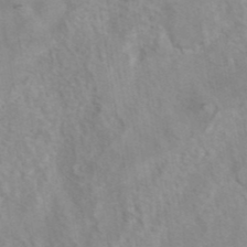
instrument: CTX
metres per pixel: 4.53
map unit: eAb
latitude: 40.8380
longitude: 106.5196
